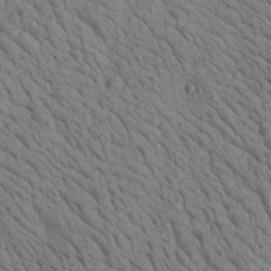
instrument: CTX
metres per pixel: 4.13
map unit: Aa
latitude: 22.4034
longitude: -138.8569
